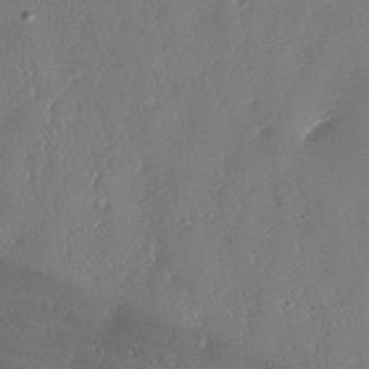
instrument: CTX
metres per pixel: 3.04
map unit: lAa
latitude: -7.7477
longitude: -129.1970
